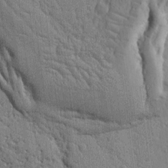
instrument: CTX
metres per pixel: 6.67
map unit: Ht
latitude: 10.6113
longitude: -77.0458
